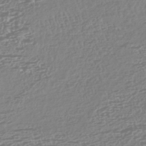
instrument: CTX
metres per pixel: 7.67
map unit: HNhu
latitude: -44.1039
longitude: 100.6518
